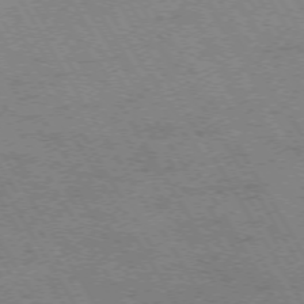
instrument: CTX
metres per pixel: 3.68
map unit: Hpe
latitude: -74.0283
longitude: 2.6707
